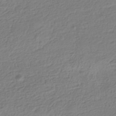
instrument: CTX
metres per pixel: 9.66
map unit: HNhu
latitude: -41.8422
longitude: 99.7855
